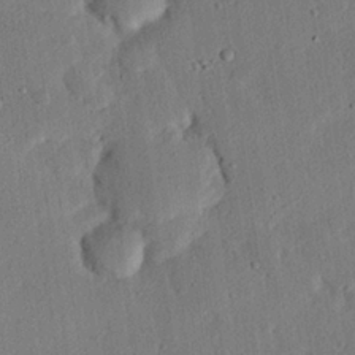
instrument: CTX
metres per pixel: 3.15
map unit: eHh
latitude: 25.2159
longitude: -80.9514
